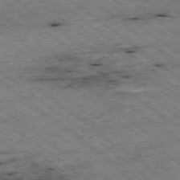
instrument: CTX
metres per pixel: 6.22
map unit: Ap
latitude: -79.0297
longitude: -50.9513
